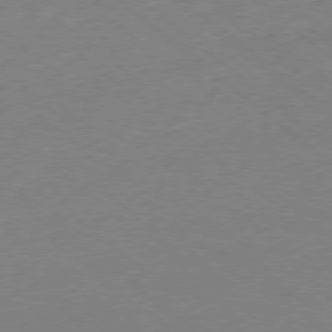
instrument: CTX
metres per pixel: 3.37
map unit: Ap
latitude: -78.9730
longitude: -57.1025
